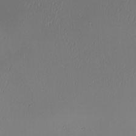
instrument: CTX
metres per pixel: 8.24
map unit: eHh
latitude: -4.9919
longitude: -87.5560
